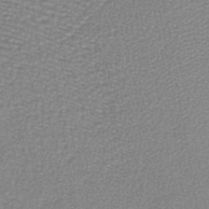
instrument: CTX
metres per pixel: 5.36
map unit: lHb
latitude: -40.2172
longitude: 62.4251
